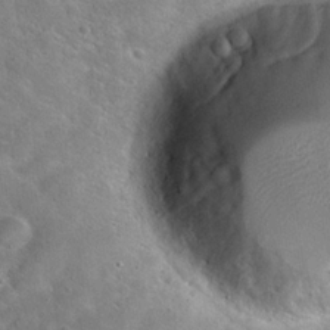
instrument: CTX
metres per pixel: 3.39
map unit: Hto
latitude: 20.1011
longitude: -50.3089
